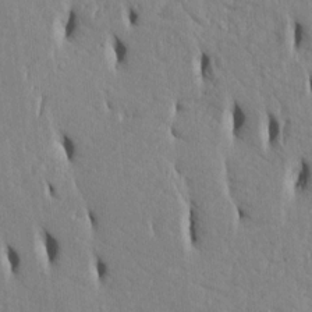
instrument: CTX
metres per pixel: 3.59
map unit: Htu
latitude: 3.1781
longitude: 151.1053
